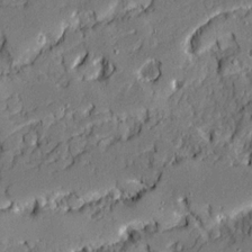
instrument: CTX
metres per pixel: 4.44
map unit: Ave
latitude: 20.5735
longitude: -128.8947
